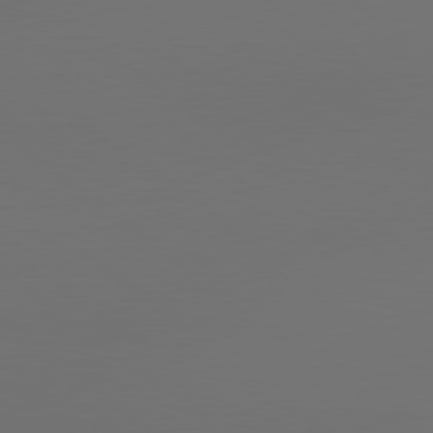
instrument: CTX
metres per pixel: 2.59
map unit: lApd
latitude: 79.1781
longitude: -172.4412
